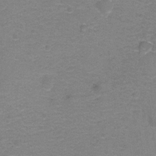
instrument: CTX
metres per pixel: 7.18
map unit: Hto
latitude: -1.3321
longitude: -34.0822
